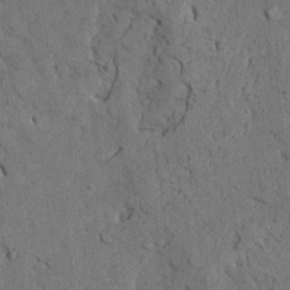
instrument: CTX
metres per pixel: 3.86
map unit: Ave
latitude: 23.9339
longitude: -133.8394
